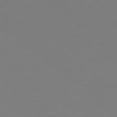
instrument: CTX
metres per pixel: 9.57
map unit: Hpe
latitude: 78.9136
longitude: -141.2348
